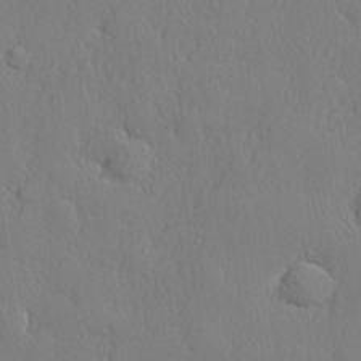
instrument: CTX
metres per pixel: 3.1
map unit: lHvf
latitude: 21.0837
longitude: 142.1416
